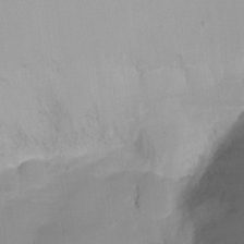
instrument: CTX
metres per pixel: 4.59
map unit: Ht
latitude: -9.9556
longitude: -28.7246
